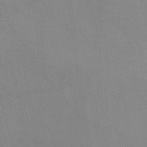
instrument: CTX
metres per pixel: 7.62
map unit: Nhu
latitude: -12.4440
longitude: -73.1593
